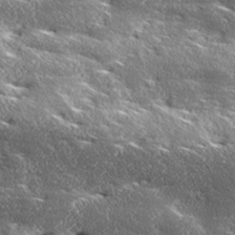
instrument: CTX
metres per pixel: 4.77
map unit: Ave
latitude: 17.6505
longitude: -137.5749
